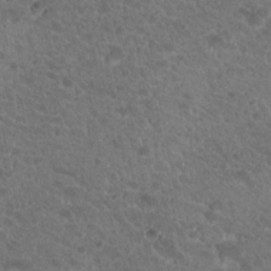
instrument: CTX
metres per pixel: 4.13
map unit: Hto
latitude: 19.6694
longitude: -34.1200
